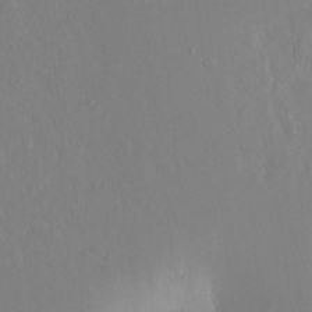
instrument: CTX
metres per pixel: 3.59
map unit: Hto
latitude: -14.2362
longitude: -41.7827
